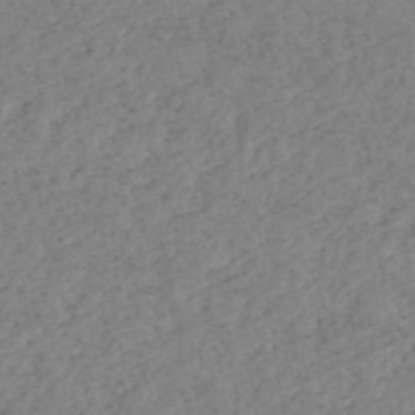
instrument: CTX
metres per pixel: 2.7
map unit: HNhu
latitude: -48.3307
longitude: 30.6707
